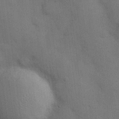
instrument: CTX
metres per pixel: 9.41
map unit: Hve
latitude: 19.6882
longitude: 151.1998
